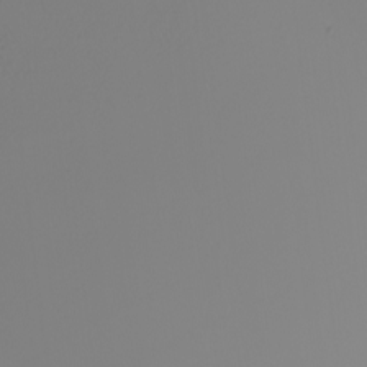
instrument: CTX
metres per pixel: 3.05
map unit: Nhu
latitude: -5.8989
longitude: -96.2333
